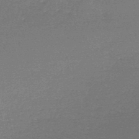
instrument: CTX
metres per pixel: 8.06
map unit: lHb
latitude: -48.2929
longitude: 62.9163
